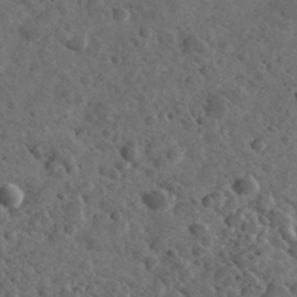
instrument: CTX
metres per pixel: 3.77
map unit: lHvf
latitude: 36.4223
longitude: -87.6505
